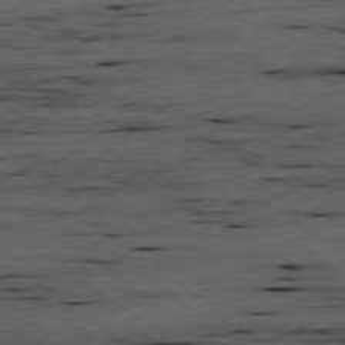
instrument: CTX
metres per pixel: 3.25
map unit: Ap
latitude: -78.8975
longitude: -90.2900
